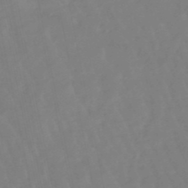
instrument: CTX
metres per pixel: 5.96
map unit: lHb
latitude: -48.9353
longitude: 78.8408
